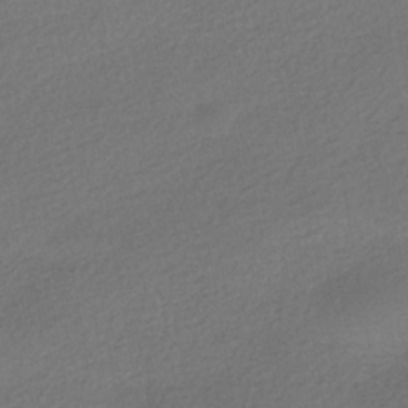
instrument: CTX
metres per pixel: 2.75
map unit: HNhu
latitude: -41.6155
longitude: 95.2187
